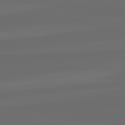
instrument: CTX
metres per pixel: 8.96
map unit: lApd
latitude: 82.3845
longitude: -164.9136
